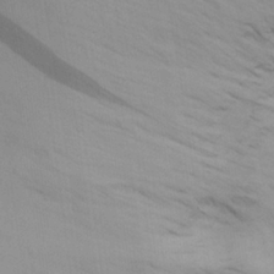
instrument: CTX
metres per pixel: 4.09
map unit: Aa
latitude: 18.6868
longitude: -142.2901
